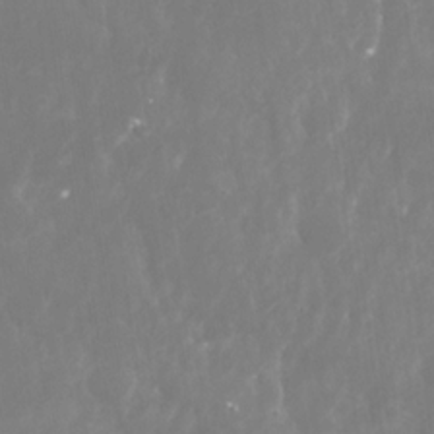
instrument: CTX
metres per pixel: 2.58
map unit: Nhu
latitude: -29.8800
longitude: -78.3845
